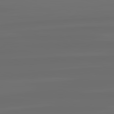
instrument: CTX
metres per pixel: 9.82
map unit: lApd
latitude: 82.4223
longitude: -167.4048
